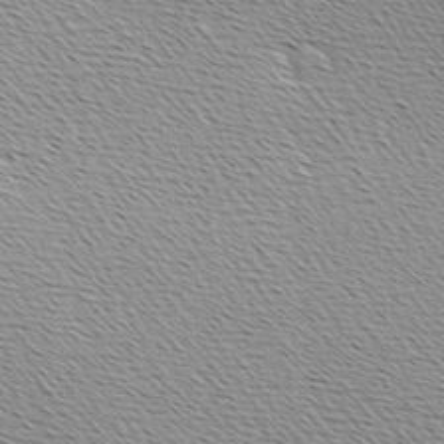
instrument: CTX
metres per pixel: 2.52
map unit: Hve
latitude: 2.8191
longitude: -122.0822
